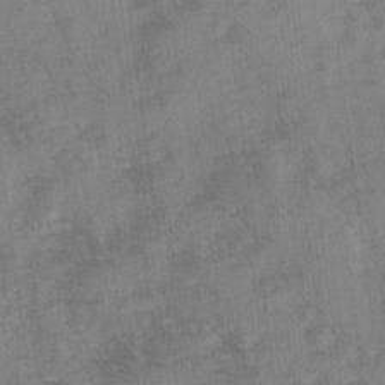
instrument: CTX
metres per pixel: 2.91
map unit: Ave
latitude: 0.2144
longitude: -110.7246
